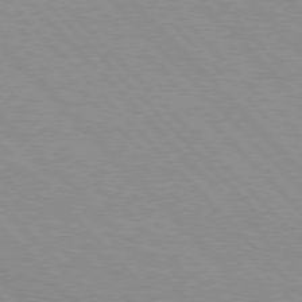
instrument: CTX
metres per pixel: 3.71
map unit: Hpe
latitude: 76.4790
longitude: -154.8002
